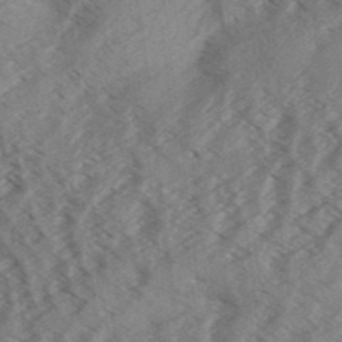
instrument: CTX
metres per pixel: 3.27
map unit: Aa
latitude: 32.5546
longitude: -138.9703
